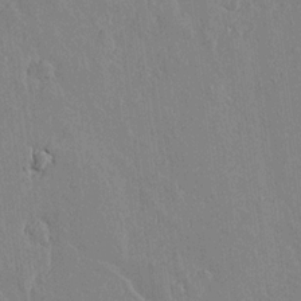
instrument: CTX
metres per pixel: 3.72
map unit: lAvf
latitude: 14.6302
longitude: -125.5371
